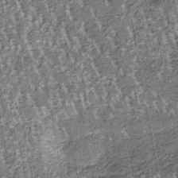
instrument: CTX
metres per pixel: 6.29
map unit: lHb
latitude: -39.5966
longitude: 64.8786
